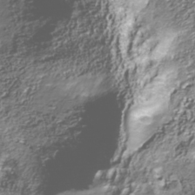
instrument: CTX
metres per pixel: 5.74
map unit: Nhu
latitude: -40.8030
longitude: -86.0633
